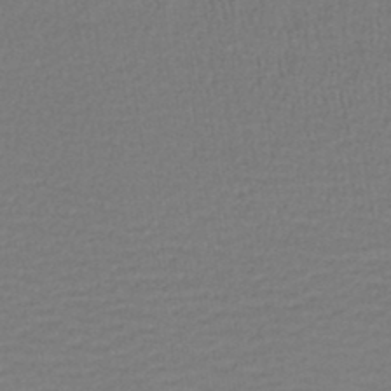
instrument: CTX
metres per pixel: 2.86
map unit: lHb
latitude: -44.3495
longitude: 58.6329
